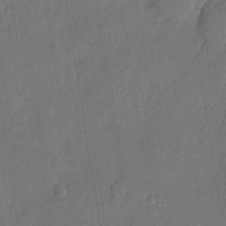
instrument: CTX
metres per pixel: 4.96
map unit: eHh
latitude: 6.0444
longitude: -73.8962
